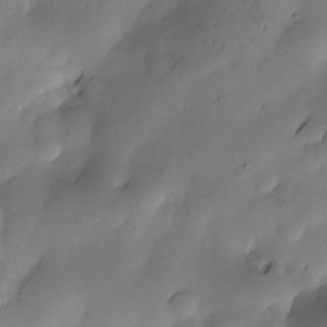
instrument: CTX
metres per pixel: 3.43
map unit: Nve
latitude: -23.3699
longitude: -138.8947
